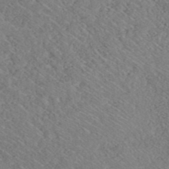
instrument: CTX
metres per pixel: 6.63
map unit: ANa
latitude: 40.5167
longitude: 18.7274
